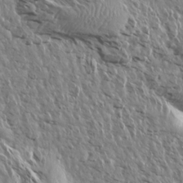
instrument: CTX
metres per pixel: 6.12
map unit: Aa
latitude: 13.7072
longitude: -141.6127
